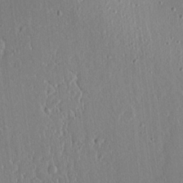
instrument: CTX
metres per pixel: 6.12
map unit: lAvf
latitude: 7.8772
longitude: 167.7855
